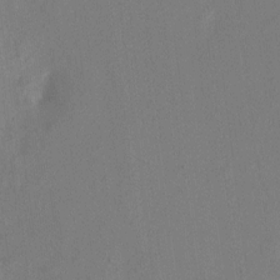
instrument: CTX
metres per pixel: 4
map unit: eHh
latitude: 10.1200
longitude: -69.4049
